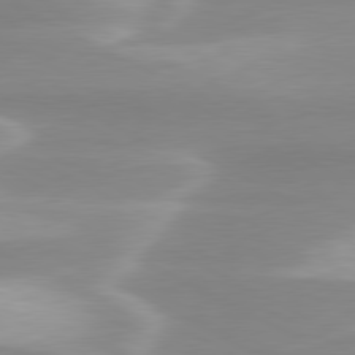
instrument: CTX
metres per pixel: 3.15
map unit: lApd
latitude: 79.9339
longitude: -115.8205
